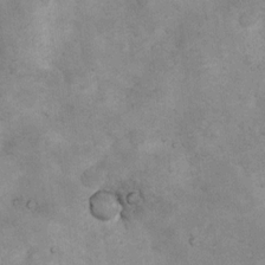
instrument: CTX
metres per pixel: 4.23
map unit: Nhu
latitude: 7.4615
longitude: -23.4993
